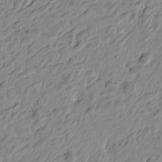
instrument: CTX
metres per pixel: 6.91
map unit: Htu
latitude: -4.6707
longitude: -179.6694
